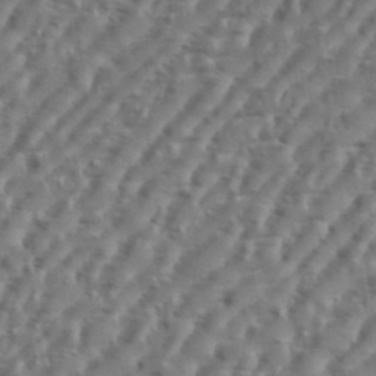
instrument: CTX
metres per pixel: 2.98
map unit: eHh
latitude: 36.3090
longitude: -134.2144
